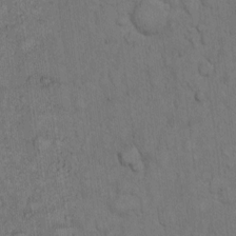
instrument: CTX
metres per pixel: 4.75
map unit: Hto
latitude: 11.9717
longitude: -58.0633
